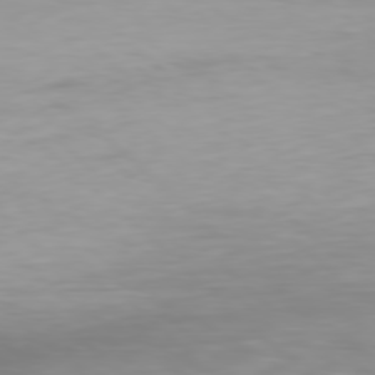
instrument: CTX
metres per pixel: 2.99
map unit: Hpe
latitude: 77.6505
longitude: -134.7057
